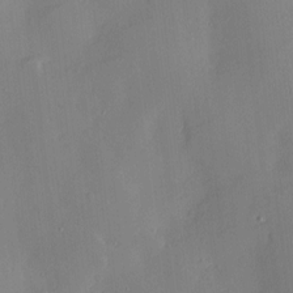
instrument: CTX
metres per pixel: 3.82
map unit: Htu
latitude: -8.6896
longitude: 176.3306
